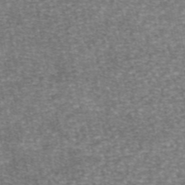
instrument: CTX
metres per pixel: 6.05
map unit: eAb
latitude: 46.3279
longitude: 103.8989
